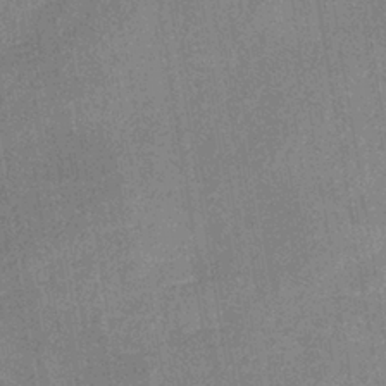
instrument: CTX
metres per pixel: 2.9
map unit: lHb
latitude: -37.1998
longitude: 73.8422
